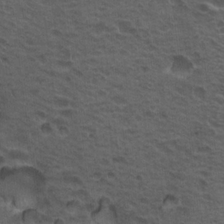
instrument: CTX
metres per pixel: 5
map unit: Hto
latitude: 19.3292
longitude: -32.2145
